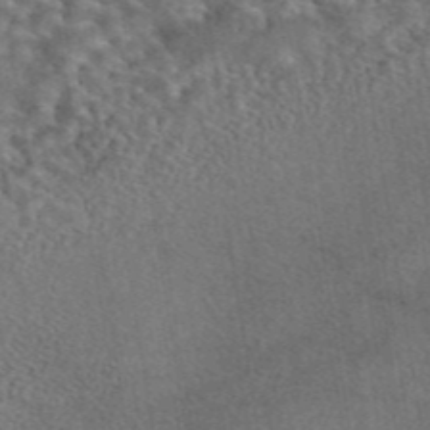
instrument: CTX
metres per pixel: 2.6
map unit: eAb
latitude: 44.1766
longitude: 111.0297
